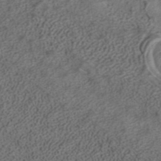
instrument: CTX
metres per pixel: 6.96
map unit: ANa
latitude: 37.7639
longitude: 16.9353
